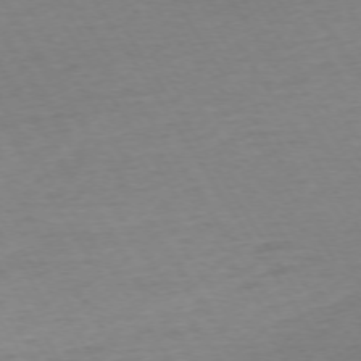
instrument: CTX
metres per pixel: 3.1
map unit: Ap
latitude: -73.6344
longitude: -68.6869
